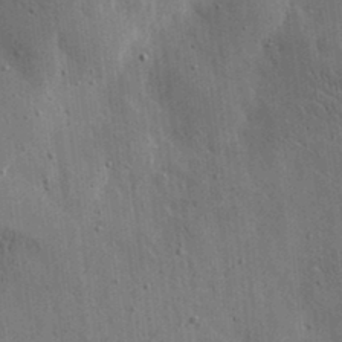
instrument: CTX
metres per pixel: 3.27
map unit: eHh
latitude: 15.9906
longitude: -68.6680
